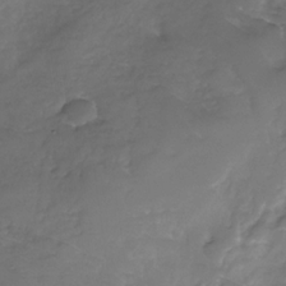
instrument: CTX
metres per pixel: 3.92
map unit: Nhe
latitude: -33.1620
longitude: -92.6679
